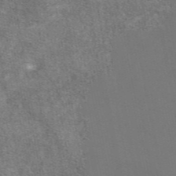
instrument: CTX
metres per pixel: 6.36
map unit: eAb
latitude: 46.9703
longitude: 121.2187
